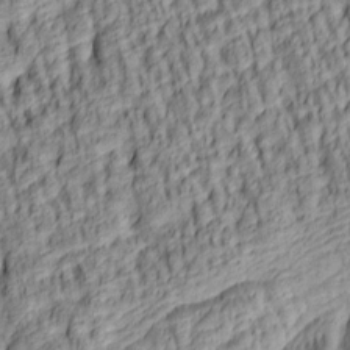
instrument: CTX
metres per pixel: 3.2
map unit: lAa
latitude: 5.1781
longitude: -115.7638
